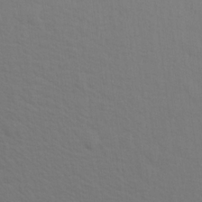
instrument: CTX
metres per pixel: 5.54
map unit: Aa
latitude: 19.0647
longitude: -142.8380
